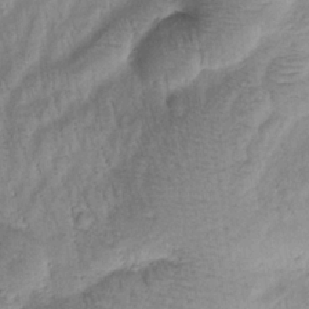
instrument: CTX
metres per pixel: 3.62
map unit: Htu
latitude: -0.5385
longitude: 173.0864
